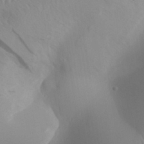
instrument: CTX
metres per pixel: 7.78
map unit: Aa
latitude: 31.2159
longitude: -141.2159
